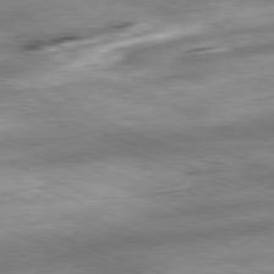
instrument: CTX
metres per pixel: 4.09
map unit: Ap
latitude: -81.8989
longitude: -81.9339
